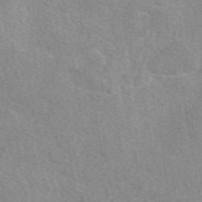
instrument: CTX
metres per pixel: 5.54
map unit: eAb
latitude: 49.7828
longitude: 115.0486
